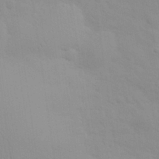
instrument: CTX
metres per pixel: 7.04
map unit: eHh
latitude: 30.4790
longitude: -70.0255
